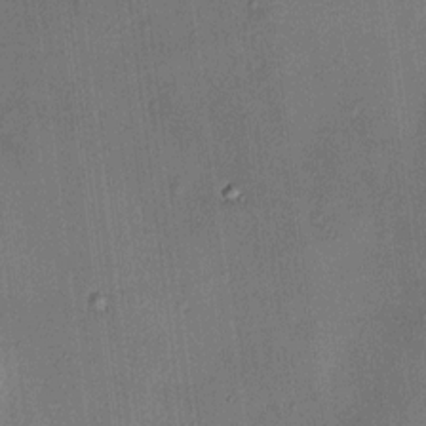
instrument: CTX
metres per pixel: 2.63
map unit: HNhu
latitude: 12.4979
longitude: 9.5588
